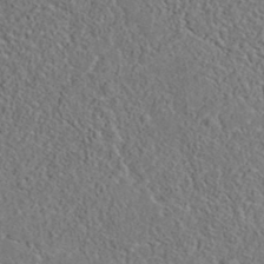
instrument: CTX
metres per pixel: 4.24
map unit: eAb
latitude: 35.7827
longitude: 111.4076
